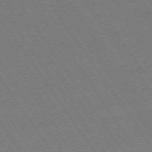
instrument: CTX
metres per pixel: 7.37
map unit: Ap
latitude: -74.2929
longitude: -78.3279
